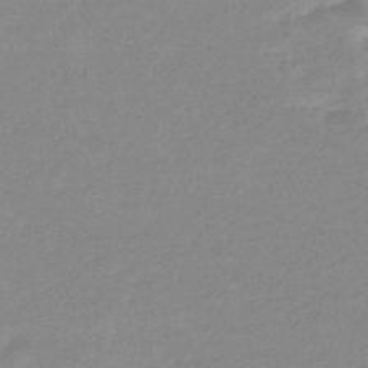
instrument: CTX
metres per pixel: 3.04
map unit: eHb
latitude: -45.0675
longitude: 85.3698
